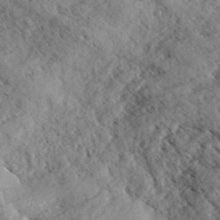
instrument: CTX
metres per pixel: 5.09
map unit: eHh
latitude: 35.4237
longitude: -139.5371
